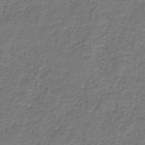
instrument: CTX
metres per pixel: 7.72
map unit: HNb
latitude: -37.7099
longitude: 50.9731
